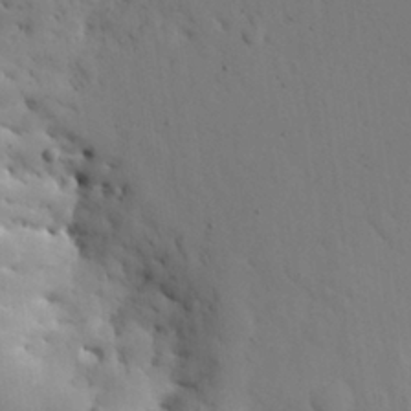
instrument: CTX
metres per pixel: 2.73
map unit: Nhu
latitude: 27.3293
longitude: -72.1956
